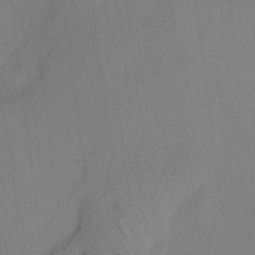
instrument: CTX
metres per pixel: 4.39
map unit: HNhu
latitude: 12.0255
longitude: 9.2565
